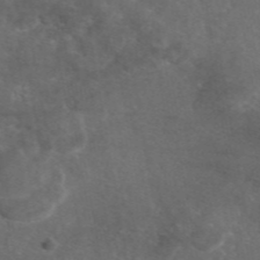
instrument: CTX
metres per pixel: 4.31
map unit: eAb
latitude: 46.4601
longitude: 114.4818
